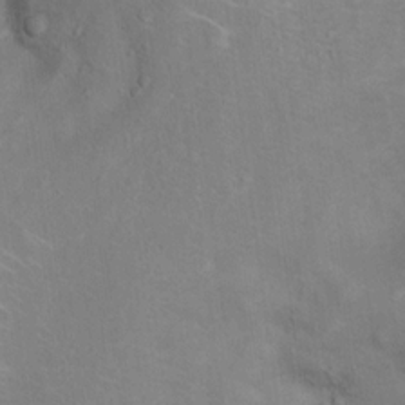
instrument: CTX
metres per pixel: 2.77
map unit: Ht
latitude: 13.8583
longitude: -41.3481
